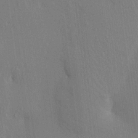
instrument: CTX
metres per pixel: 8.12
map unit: HNhu
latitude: 13.1025
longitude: 9.7855
